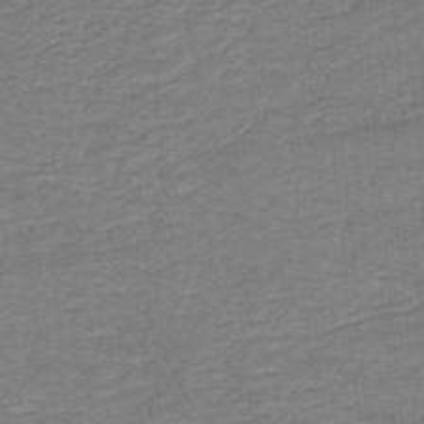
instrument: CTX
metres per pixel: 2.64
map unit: lHb
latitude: -40.5385
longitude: 54.1417
